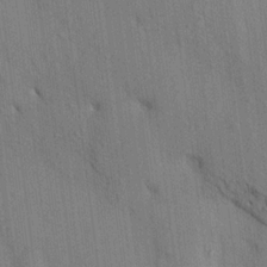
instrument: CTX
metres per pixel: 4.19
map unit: HNhu
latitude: 13.4049
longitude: 10.0283
